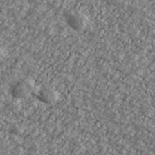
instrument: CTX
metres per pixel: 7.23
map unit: Ave
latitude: 40.6679
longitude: -111.4427
